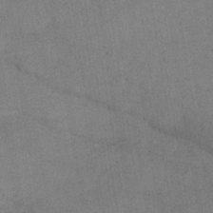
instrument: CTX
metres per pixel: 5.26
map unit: lHb
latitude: -34.8975
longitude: 65.5966
